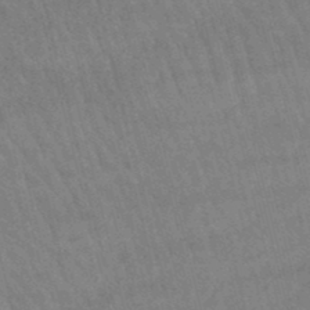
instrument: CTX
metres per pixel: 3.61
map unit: lHb
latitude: -47.3698
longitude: 76.1795
